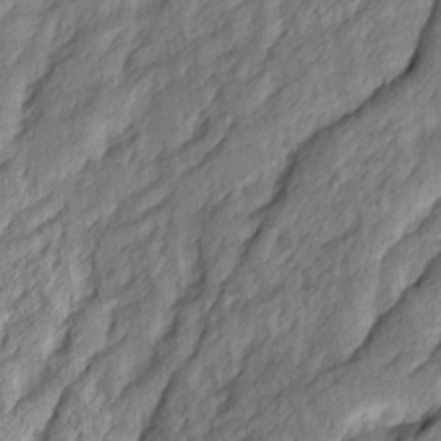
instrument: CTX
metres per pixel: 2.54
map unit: Ave
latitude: 15.2537
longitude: -137.2159
